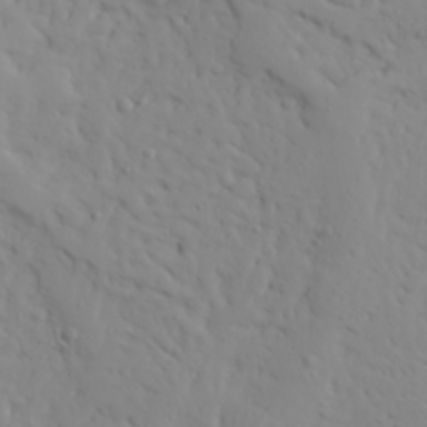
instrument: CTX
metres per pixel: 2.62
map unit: Ave
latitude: 23.6883
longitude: -132.9325
